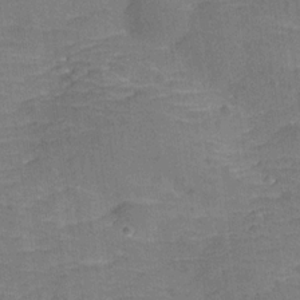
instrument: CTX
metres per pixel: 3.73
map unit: Hve
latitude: -27.7855
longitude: 91.8612
